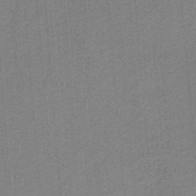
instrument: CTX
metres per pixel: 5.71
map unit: HNb
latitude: -38.2551
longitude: 54.2551
